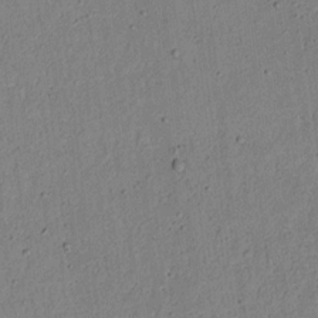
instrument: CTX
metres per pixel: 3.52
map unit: lAvf
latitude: 7.8583
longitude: 169.3509
